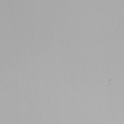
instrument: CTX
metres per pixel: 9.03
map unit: Nhu
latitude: -5.5399
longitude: -92.2711
